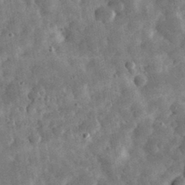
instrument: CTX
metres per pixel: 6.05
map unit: eHh
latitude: 33.4049
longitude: -70.2144
